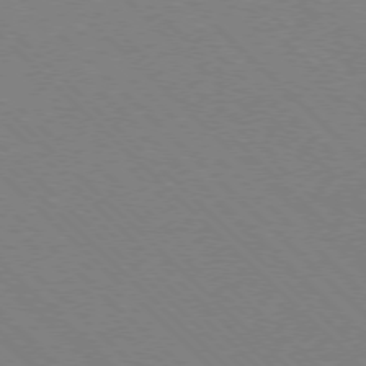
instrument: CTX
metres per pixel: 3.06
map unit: Ap
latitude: -77.2376
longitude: -66.1011
